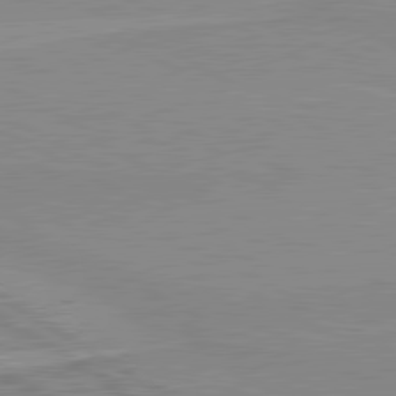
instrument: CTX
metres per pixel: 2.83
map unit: lApd
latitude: 80.5924
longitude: 143.8800
